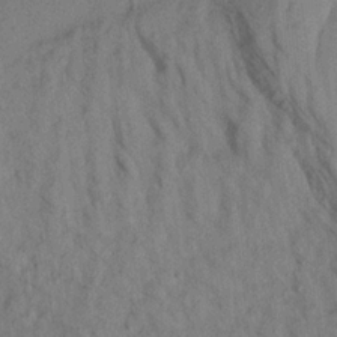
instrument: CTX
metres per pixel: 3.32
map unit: Aa
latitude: 20.4979
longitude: -147.7828
